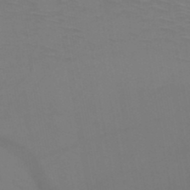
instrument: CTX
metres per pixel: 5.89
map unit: HNb
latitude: -50.5952
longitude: -44.4979
